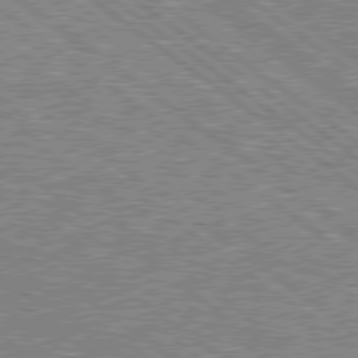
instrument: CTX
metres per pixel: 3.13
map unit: Hpe
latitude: 78.5924
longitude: -169.4616
